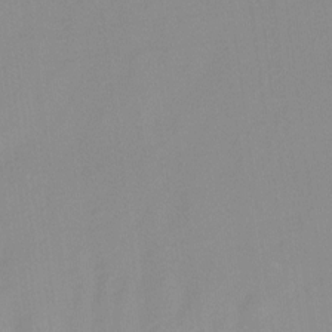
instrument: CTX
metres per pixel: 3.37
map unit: Nhu
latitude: -14.2173
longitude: -54.4412
